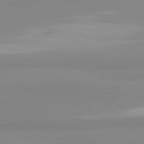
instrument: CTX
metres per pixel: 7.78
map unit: lApd
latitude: 81.5749
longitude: 178.8597
